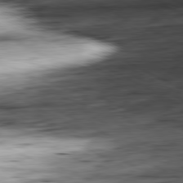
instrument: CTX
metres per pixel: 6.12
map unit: Ap
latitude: -81.1053
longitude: -83.5749
